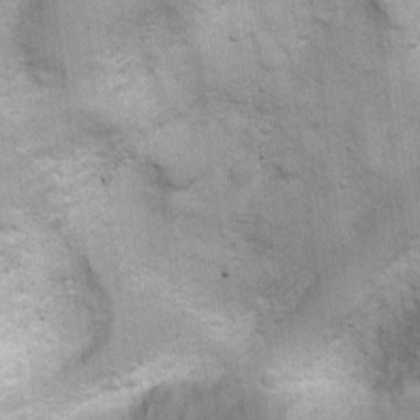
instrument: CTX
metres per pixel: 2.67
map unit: Ht
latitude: 4.5546
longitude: -21.9528
